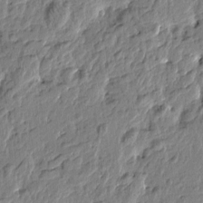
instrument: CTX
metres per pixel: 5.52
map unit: Htu
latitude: -2.6707
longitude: 179.5399
